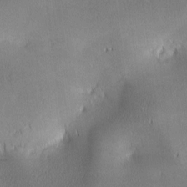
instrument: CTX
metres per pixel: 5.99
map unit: lAa
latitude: 2.4790
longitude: -117.3860
